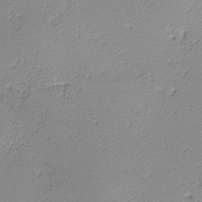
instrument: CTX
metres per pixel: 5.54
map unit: lHvf
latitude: -13.2376
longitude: -102.2711
